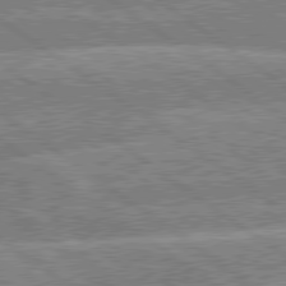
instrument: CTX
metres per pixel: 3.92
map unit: lApd
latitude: 79.5560
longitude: -156.8946
